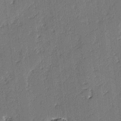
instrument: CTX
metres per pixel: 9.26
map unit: lAvf
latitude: -3.0675
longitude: -107.5749
